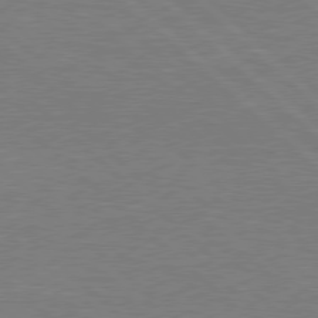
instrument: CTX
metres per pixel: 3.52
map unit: Hpe
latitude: 78.1767
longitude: -122.5735
